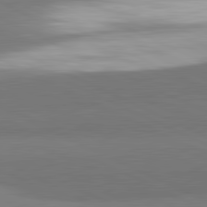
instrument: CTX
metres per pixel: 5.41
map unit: lApd
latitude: 81.8961
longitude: 151.9367
